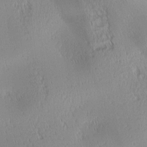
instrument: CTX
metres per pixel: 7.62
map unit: lAa
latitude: 0.5923
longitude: -116.4790
